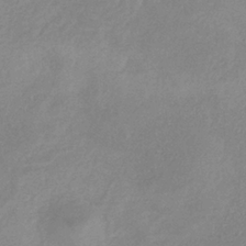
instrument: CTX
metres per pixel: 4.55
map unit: HNb
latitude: -33.3132
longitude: 55.4832
